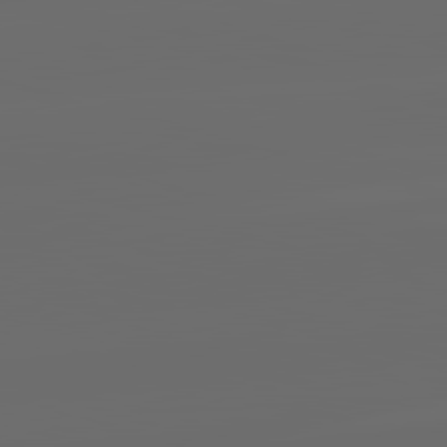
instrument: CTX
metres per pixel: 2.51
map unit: lApd
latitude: 83.8394
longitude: -130.1767
